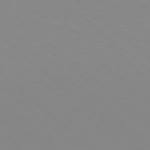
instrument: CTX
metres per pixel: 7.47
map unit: Hpe
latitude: 78.4601
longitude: -165.4237
